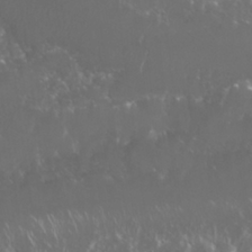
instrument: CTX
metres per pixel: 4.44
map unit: Nhu
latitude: 25.8016
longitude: -60.1955
